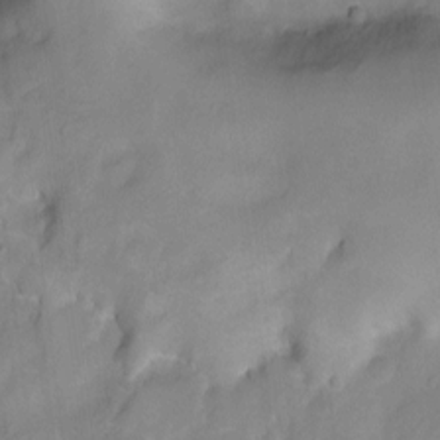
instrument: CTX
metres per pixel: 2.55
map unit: Ht
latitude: -5.6910
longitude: -20.8002
